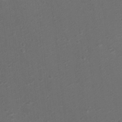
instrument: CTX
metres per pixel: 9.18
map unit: Ht
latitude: 1.1025
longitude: -25.6882
